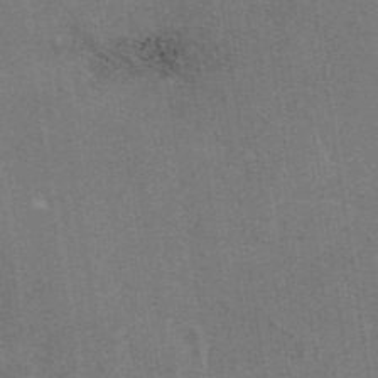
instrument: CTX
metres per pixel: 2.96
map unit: eAb
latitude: 46.9703
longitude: 114.7463
